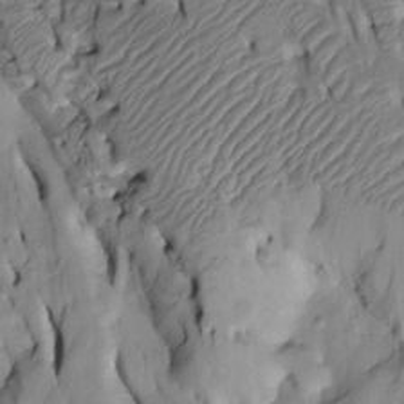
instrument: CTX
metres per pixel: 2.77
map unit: Htu
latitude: -2.8408
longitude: 150.0472
